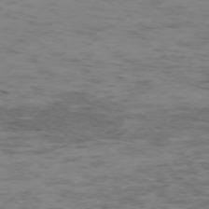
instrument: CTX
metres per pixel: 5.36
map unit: Ap
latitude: -75.0109
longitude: -78.8947
